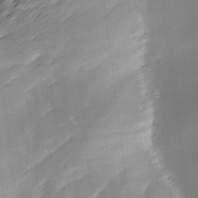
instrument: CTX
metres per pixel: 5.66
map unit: Ave
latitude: -9.5210
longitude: -123.4426
